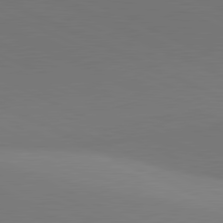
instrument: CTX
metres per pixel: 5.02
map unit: lApd
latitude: 81.4615
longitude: 144.9731
